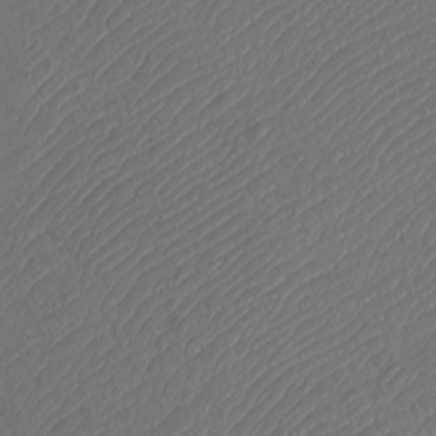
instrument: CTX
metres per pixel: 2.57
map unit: Htu
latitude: -10.8408
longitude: -72.9703
